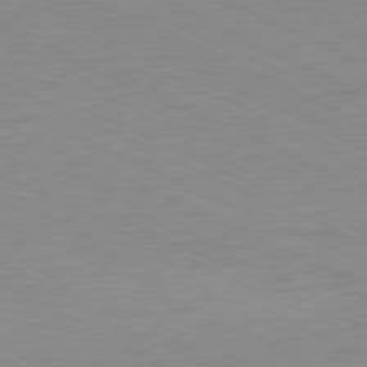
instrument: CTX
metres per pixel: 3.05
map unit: Ap
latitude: -78.4440
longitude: -73.1026
